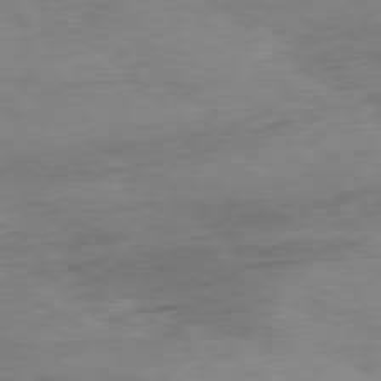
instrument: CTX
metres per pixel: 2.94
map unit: Ap
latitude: -78.9352
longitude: -77.9150
